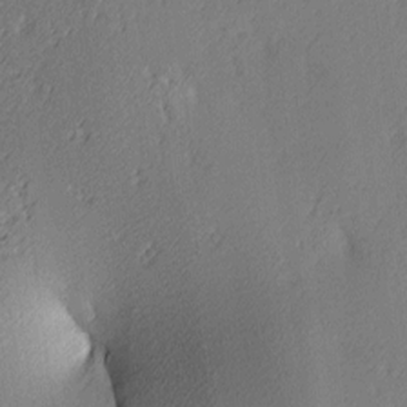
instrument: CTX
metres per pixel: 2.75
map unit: lAa
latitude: 4.1389
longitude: -116.2523
